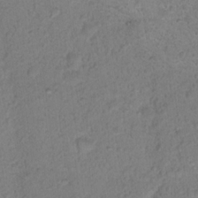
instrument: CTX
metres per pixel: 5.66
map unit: Nhu
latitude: 18.2144
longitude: -31.0837
